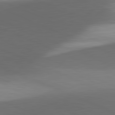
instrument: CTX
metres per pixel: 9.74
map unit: lApd
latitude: 81.5938
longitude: 132.8597
